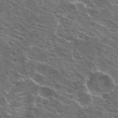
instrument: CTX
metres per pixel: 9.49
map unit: Hto
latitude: 22.4034
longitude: -40.4789
